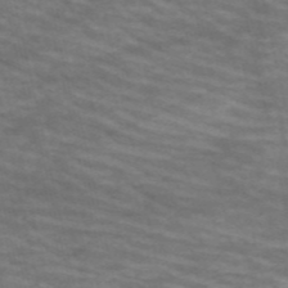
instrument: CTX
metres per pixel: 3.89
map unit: HNb
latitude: -53.7666
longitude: -44.8191
